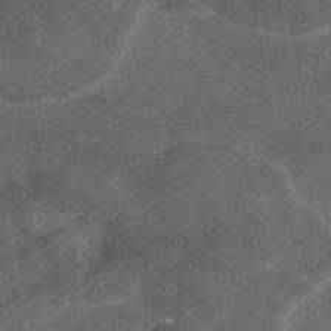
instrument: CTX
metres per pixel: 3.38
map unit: eAb
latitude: 46.2145
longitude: 114.3873
